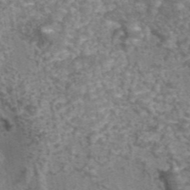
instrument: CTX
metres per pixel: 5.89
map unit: eAb
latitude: 44.0822
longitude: 105.9367
